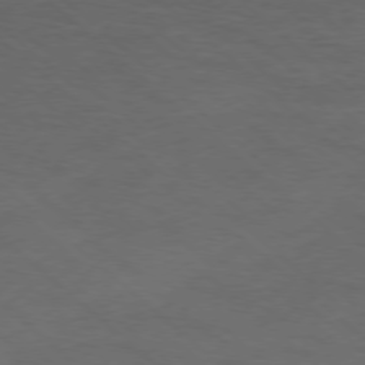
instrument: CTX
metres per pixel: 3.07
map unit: Ap
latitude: -77.8611
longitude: -68.0633
